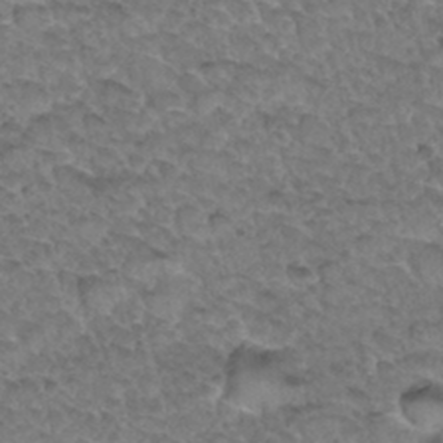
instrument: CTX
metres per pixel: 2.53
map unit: Hto
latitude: 33.8205
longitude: -48.0255
